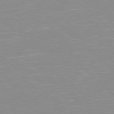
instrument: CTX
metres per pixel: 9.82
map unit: Hpe
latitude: 78.0822
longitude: -140.3845
